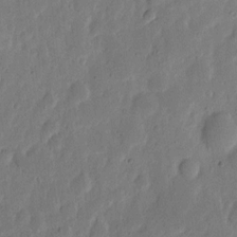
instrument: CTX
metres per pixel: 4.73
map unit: eHh
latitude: 6.6868
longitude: -71.5749
